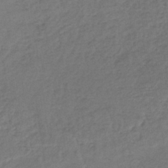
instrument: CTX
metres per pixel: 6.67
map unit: lHb
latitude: -38.8786
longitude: 61.9178
